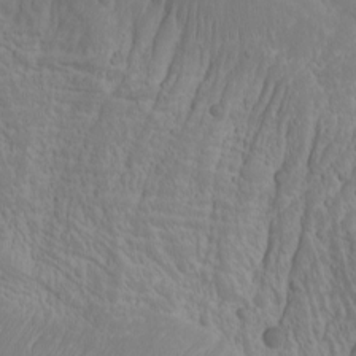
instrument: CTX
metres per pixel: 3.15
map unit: Nhu
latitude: -1.3321
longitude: -74.4601
